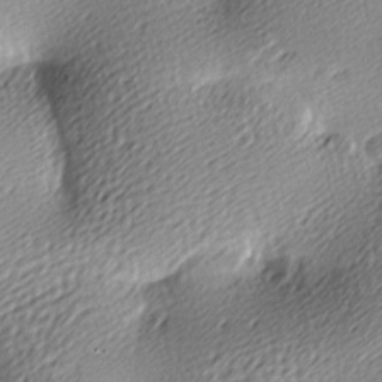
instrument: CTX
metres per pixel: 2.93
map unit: lAa
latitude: -10.1039
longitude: -126.0444
